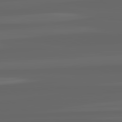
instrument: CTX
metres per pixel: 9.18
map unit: lApd
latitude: 82.4412
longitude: -169.2726
